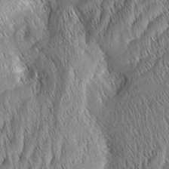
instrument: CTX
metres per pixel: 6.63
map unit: Aa
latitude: 6.3278
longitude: -130.2145
